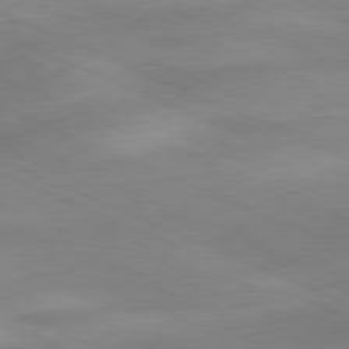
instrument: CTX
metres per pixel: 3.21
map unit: Ap
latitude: -81.6533
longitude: -81.3671
